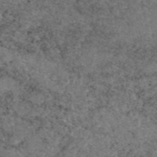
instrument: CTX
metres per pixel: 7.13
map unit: eAb
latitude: 48.4223
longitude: 105.5777
